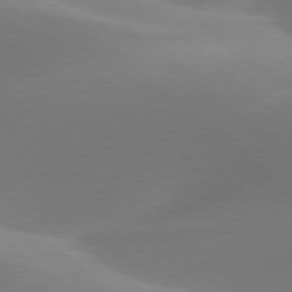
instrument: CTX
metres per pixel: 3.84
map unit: lApd
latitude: 78.0633
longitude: -51.7071
